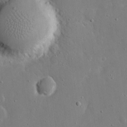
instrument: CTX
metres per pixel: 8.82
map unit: eHh
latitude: 17.3104
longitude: -71.0836
